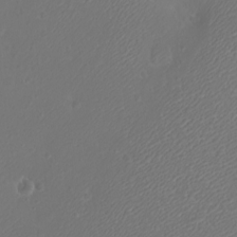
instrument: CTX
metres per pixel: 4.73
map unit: eHh
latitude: -9.0864
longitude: -69.8016
